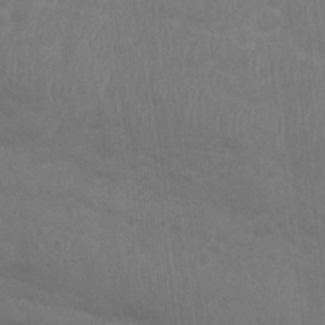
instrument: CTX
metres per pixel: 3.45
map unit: Nhu
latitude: 26.1389
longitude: -52.0822
